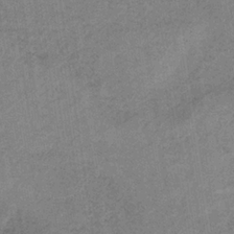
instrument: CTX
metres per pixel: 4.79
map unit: HNb
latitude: -33.0865
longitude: 62.4440
